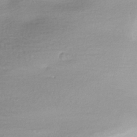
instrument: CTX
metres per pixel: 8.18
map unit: HNhu
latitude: -45.0675
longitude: 97.2376
